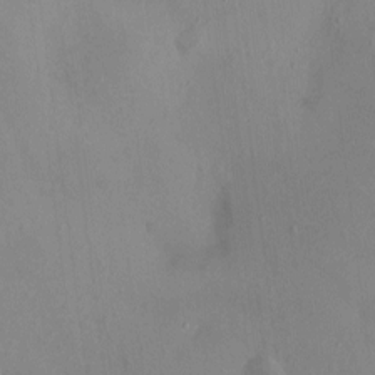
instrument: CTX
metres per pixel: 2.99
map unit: HNhu
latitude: 6.3656
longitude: 6.0850
